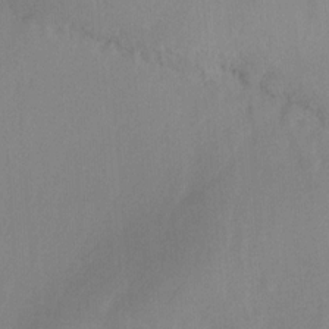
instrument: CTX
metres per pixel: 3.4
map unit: Nhu
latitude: -15.4833
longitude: -53.5371
